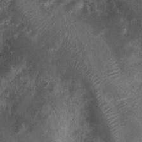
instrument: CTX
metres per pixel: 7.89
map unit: Nhu
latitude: 7.3293
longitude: -21.7260
